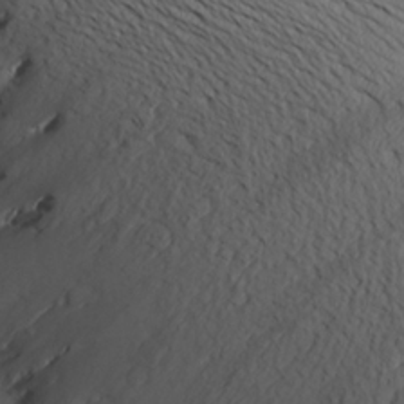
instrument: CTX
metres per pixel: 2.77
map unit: Aa
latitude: 22.6868
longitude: -143.9528
